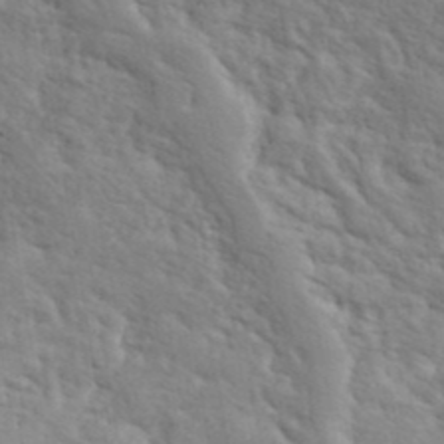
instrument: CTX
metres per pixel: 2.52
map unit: ANa
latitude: 41.3670
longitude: 55.5399
